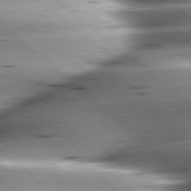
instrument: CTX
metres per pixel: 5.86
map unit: lApd
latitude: 80.0255
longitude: -143.3671
